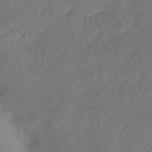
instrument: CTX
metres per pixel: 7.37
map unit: Hve
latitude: -34.1984
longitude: 90.2929
